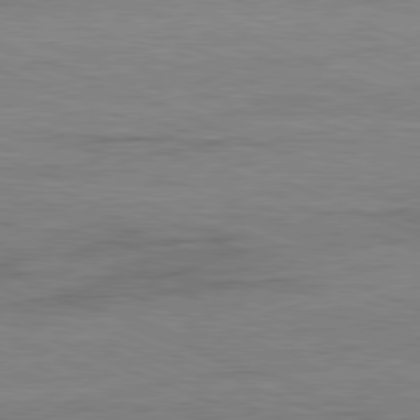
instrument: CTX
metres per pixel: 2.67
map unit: Ap
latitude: -81.7856
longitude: -83.8205
